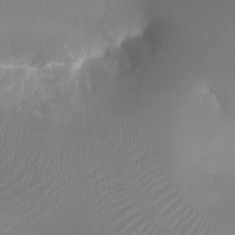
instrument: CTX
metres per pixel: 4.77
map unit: Ht
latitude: -17.2565
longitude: -43.8961
